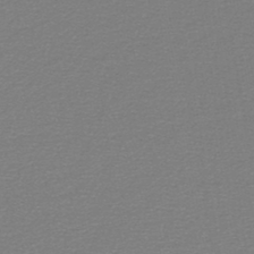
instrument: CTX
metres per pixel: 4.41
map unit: lHb
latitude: -45.2565
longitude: 63.1242
